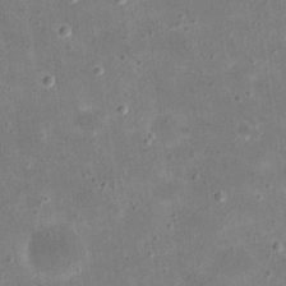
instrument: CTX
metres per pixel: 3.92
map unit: eHh
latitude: 21.2915
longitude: -66.5545
